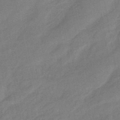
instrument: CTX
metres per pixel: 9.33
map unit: eHb
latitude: -42.5006
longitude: 83.1242
